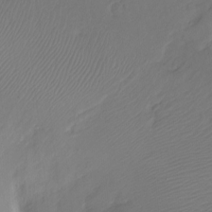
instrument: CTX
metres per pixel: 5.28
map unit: Hto
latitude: -7.8233
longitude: -47.1404
